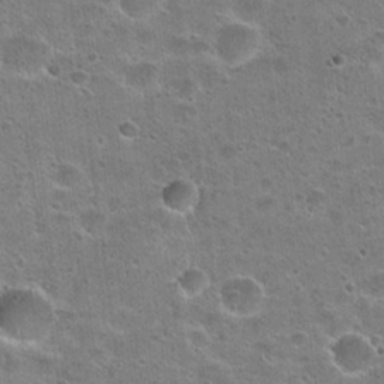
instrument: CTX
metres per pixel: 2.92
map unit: Hto
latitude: 22.5735
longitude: -49.0081
